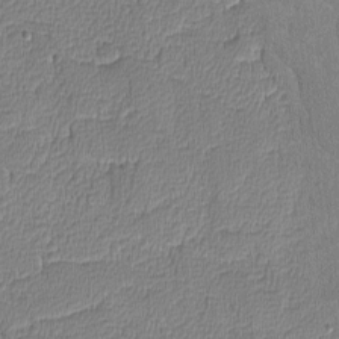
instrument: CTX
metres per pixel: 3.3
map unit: lAvf
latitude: -8.3306
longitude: -113.9528
